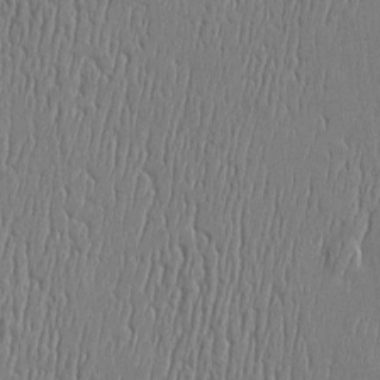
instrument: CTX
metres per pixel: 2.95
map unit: Htu
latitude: -5.5021
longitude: 175.5399
